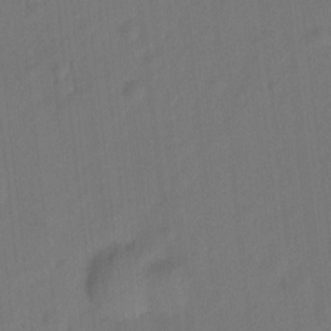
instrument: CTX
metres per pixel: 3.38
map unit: Hto
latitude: 0.1766
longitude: -34.4601
